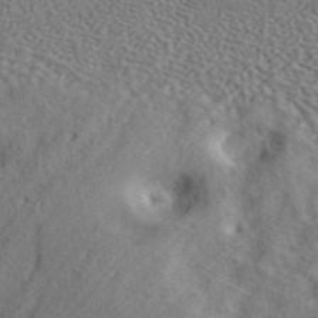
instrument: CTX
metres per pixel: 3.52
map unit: ANa
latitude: 42.7813
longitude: 53.1431
